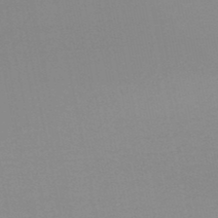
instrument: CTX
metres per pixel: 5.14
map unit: lHb
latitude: -48.0850
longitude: 69.3887
